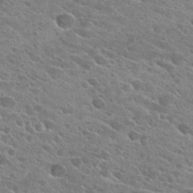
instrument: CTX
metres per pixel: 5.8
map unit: Hto
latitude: 25.6127
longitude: -41.0836
